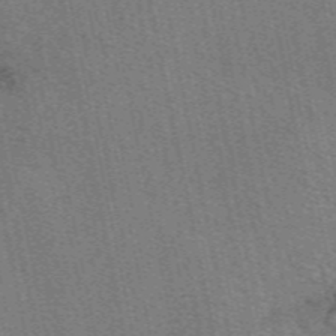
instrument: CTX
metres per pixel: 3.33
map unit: eAb
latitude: 50.4034
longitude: 107.8423
